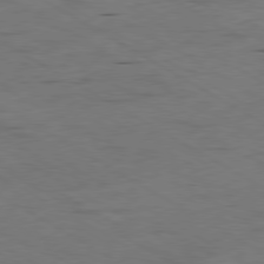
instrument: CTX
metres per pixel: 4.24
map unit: Ap
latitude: -80.5007
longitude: -93.9528
